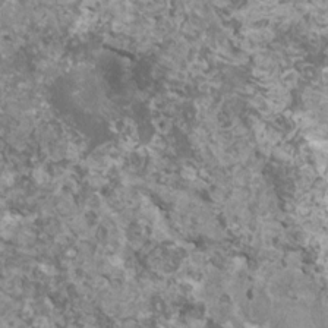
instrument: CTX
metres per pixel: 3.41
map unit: HNhu
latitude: 1.4804
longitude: 0.6897
